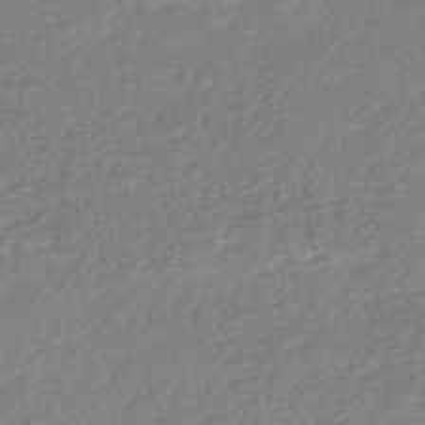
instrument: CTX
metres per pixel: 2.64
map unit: HNhu
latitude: -48.2929
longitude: 103.7667
